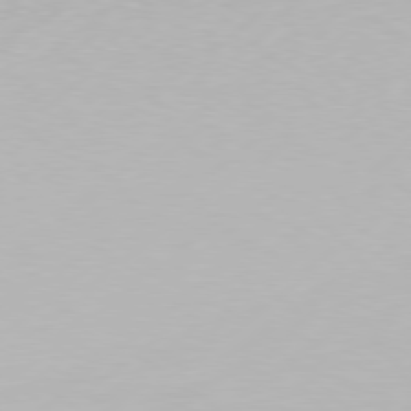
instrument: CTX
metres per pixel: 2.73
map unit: Hpe
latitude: 77.5749
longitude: -130.5924
